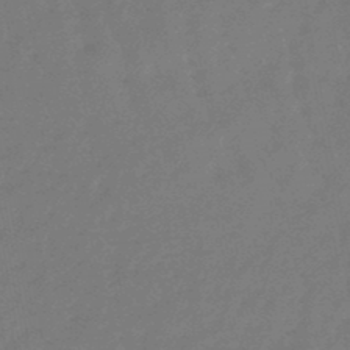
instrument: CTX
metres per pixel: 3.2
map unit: eHb
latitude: -46.5573
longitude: 82.0472
